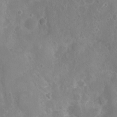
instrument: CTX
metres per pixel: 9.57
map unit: Nhu
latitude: 6.8191
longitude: -18.9513
